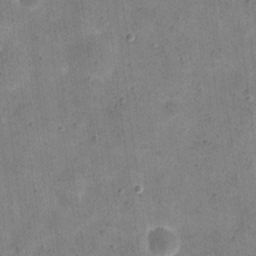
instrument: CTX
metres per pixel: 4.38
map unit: eHh
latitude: 21.5371
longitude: -66.2711
